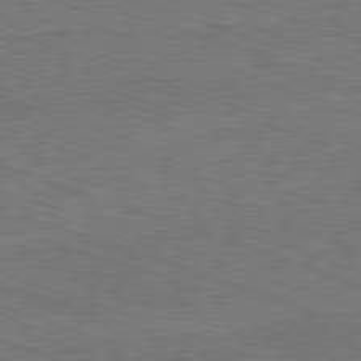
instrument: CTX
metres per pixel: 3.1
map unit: Ap
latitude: -81.5588
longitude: -72.6302
